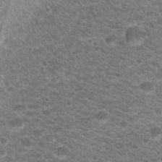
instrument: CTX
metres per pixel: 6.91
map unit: Hto
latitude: 19.7449
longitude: -37.2915
